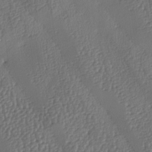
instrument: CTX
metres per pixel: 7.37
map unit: lAa
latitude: -8.5007
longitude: -128.7813
